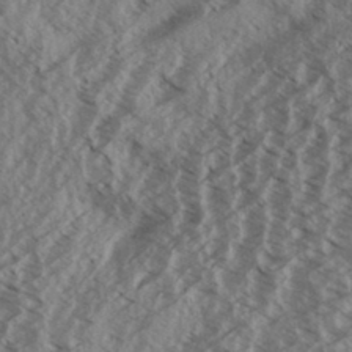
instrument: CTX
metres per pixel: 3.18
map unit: Aa
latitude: 33.4615
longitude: -139.6316
